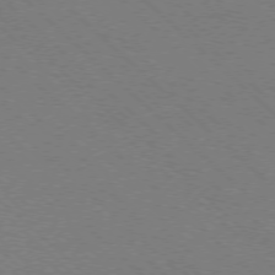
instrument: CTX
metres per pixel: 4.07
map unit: Ap
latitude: -77.3510
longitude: -65.6316
